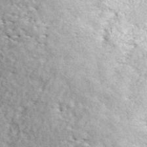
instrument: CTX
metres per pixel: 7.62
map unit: ANa
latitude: 44.9702
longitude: -84.8380
